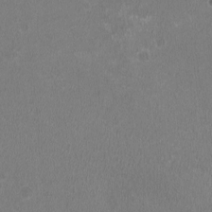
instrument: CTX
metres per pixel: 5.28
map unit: HNhu
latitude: -2.4817
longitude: -0.4601
